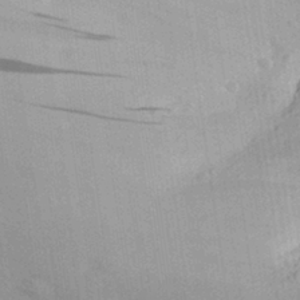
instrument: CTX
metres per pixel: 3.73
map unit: Aa
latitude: 29.9906
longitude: -137.2726
